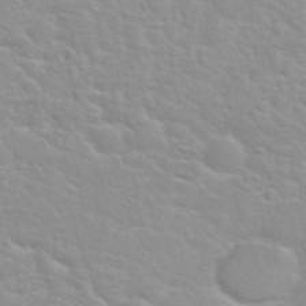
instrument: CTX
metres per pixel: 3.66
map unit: Nhu
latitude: 30.4412
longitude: -50.8002
